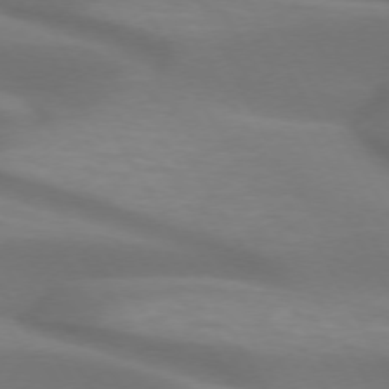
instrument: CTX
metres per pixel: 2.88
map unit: lApd
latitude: 72.7625
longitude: -52.2334
